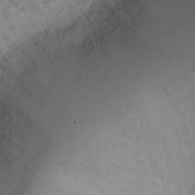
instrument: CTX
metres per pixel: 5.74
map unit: Ht
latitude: -1.7100
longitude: -20.1578
